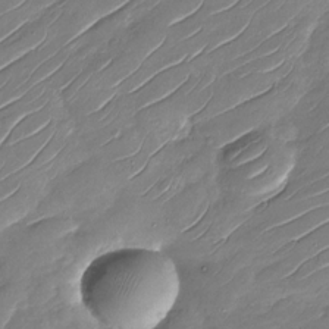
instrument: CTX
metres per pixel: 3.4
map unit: Nhu
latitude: -29.6911
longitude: -73.2537
